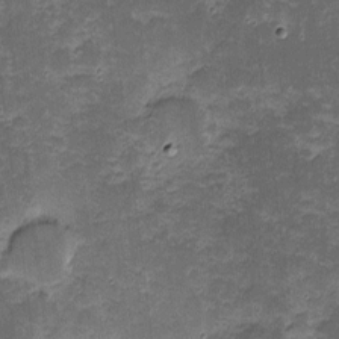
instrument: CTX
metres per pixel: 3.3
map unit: eHh
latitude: -1.1432
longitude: -86.2333
